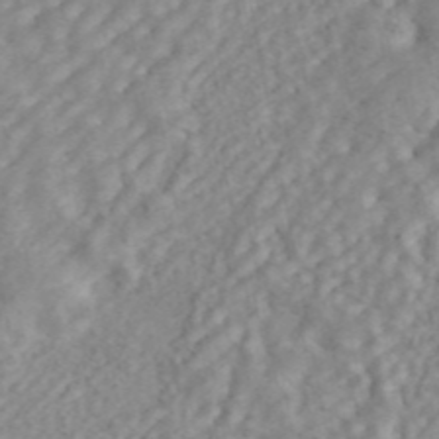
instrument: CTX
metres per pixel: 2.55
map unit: ANa
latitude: 45.9339
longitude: 24.0094
